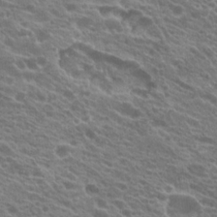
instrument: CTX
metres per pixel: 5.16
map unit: Hto
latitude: 21.9717
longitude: -38.1200
